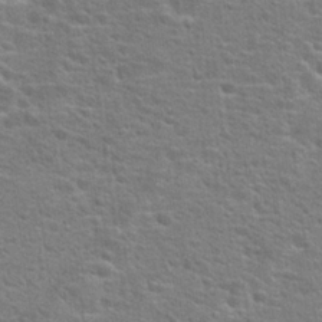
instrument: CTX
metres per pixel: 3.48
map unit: Hto
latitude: 23.2159
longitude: -46.9514
